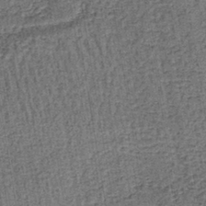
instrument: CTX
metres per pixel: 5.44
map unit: lHb
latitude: -39.8989
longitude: 60.6141
